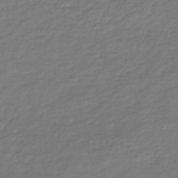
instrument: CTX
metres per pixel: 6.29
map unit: Nhe
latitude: -46.5196
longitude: -171.9528
